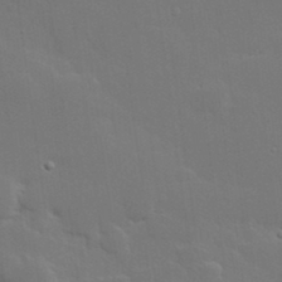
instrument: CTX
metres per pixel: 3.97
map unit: Hve
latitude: 24.6301
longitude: 150.5007
